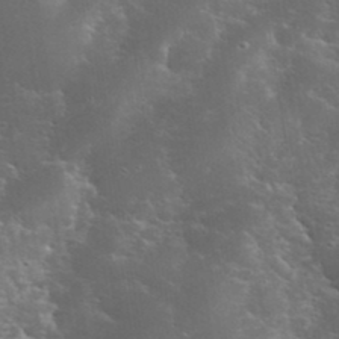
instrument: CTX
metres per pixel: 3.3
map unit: eHh
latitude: 36.7813
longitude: -67.3103
